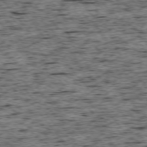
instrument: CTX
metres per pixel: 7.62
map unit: Ap
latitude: -75.5022
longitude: -92.8191
